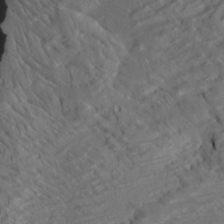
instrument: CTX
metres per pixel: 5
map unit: HNhu
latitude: 10.4601
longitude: 23.7478
